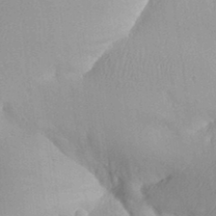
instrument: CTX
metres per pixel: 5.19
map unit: Aa
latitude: 32.5735
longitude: -142.1200
